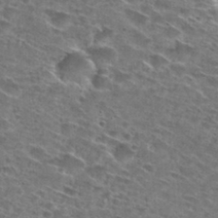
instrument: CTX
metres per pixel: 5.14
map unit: Hto
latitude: 29.2348
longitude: -46.5735
